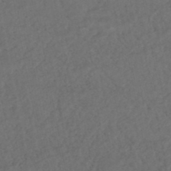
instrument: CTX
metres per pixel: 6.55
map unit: HNhu
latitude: -47.8044
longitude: 97.2943
